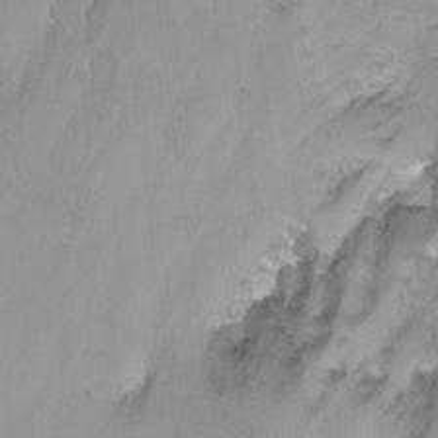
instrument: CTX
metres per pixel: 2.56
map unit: Nhu
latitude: -5.9367
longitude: -49.1970
